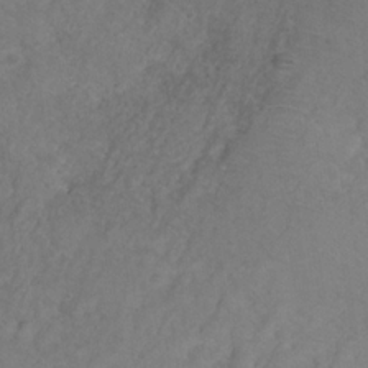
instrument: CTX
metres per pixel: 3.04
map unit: HNhu
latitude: -28.3495
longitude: 74.9353
